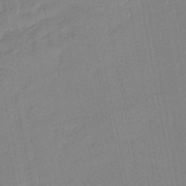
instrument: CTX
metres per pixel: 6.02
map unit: eHb
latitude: -44.9542
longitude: 87.8611
